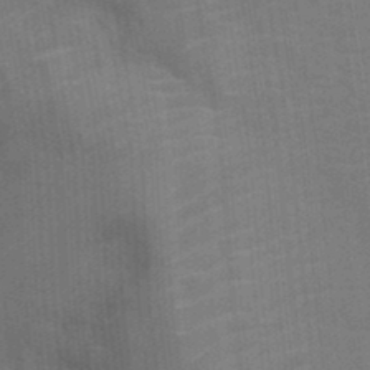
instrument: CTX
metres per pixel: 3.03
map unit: Nhu
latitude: -11.7478
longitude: -22.3845
